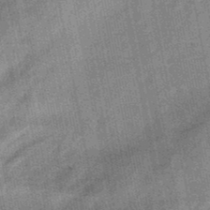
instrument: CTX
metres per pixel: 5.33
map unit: lHb
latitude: -47.6155
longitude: 77.8044
